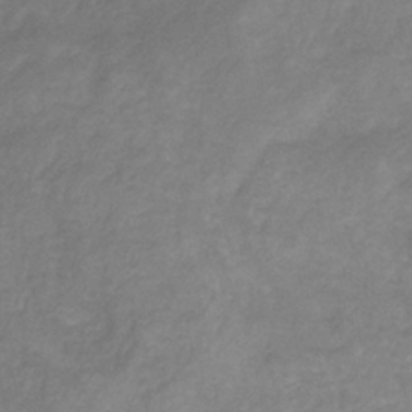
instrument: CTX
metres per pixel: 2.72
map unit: HNhu
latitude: -29.4266
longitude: 68.0094
